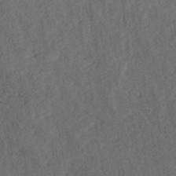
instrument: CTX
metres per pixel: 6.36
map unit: ANa
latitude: 39.9528
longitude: 18.3873
